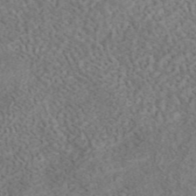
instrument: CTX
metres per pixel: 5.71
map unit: eAb
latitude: 44.8380
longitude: 124.5574
